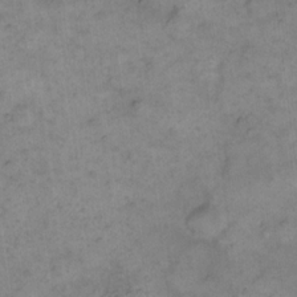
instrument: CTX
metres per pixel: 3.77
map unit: eHh
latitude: 14.6869
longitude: -66.2144
